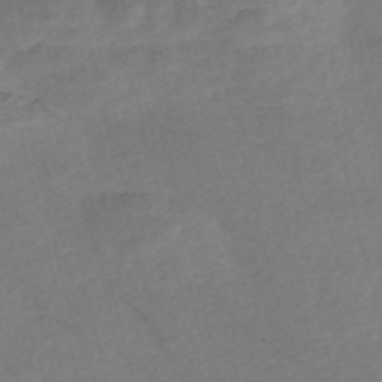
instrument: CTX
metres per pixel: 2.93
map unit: Nve
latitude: -57.2943
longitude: 53.7288
